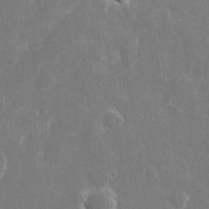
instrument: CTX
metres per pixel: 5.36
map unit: eHh
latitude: 8.5357
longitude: -70.4034
